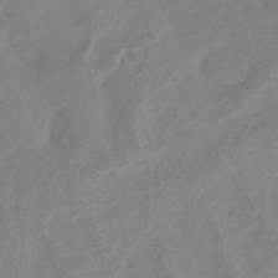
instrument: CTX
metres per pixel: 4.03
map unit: HNhu
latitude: -42.1794
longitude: 91.2187
